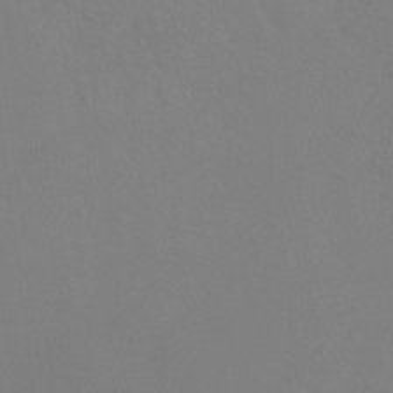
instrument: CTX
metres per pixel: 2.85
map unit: Ht
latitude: -6.8786
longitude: -32.1767
